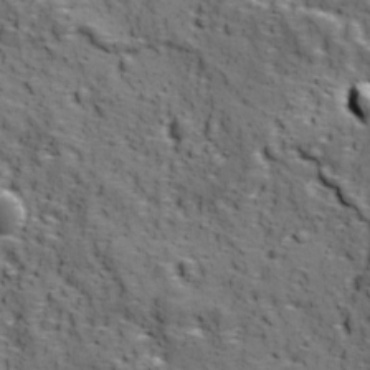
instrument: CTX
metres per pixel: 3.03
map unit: Ave
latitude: 11.6505
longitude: -105.2537
